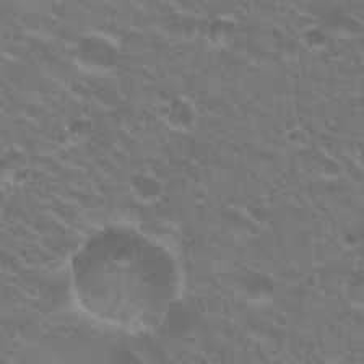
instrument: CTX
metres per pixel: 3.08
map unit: Hto
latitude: 23.2726
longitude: -32.1767
